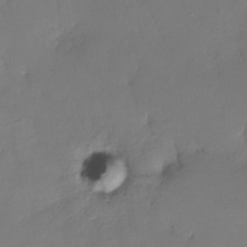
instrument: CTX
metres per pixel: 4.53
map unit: Nhe
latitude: -26.7463
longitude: -111.0459
